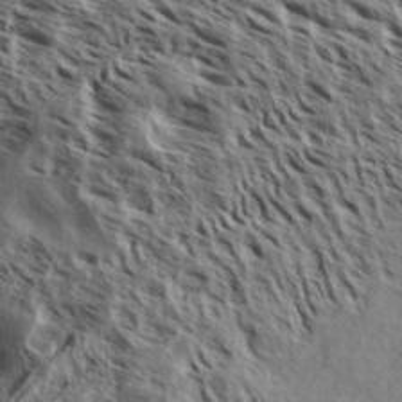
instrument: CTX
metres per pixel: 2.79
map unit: Aa
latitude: 32.1956
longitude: -138.1767
